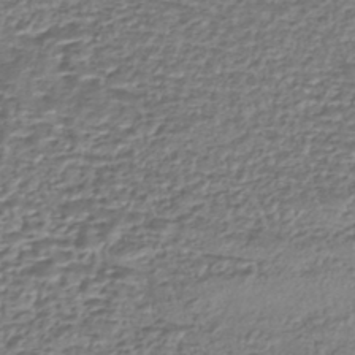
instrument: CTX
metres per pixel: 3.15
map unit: eHh
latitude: -43.7288
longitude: 121.3131
